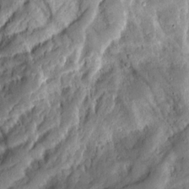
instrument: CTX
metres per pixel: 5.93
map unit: Aa
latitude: 13.7450
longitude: -139.9717
